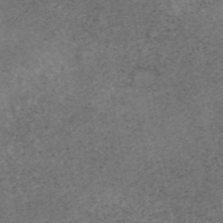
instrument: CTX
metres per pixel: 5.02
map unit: eAb
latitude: 45.1781
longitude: 124.1228
